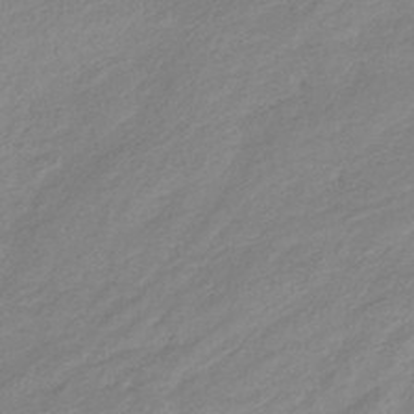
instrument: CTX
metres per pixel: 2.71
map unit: lHb
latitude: -40.4629
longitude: 72.2739
